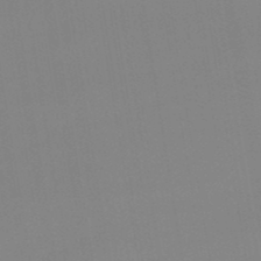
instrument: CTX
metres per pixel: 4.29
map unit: lHb
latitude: -48.9353
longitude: 67.6911
